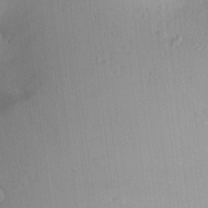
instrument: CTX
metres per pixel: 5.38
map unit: Aa
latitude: 24.8002
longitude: -136.0633
